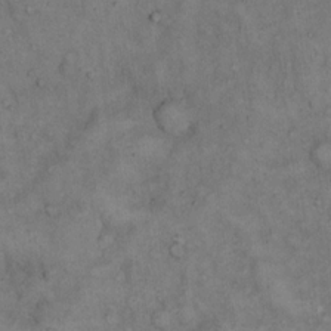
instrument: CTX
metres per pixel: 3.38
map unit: Hto
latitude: 15.1215
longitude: -61.7827
